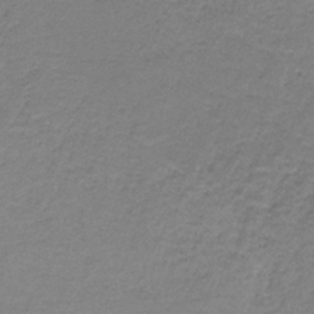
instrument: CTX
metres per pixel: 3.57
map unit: eAb
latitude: -36.3306
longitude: 53.3509
